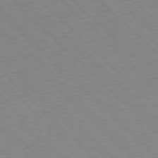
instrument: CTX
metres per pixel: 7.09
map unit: Ap
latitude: -77.2565
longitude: -85.3104
